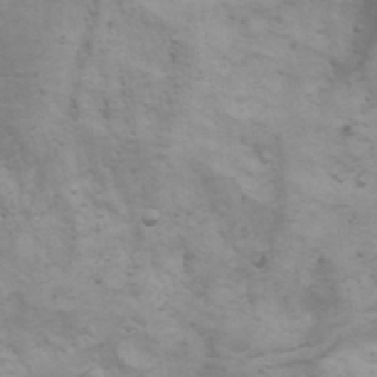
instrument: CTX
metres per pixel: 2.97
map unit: Aa
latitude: -3.4076
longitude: -73.0459
